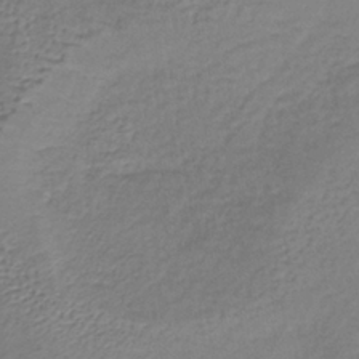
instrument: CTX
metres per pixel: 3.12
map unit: lHb
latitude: -38.3306
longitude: 70.5385
